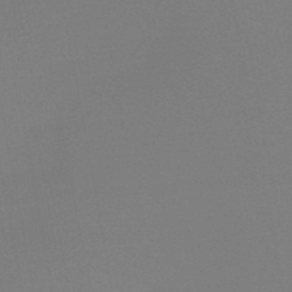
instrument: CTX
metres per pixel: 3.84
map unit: HNb
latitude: -46.2361
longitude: -44.2711
